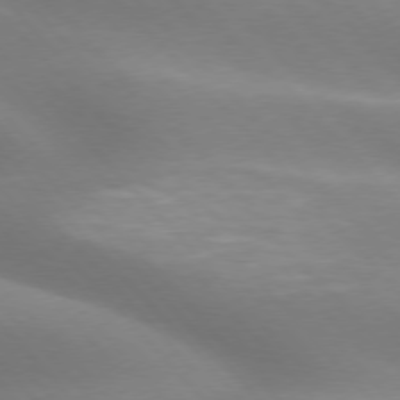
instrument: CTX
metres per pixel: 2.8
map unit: lApd
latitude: 75.4238
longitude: -61.2348
